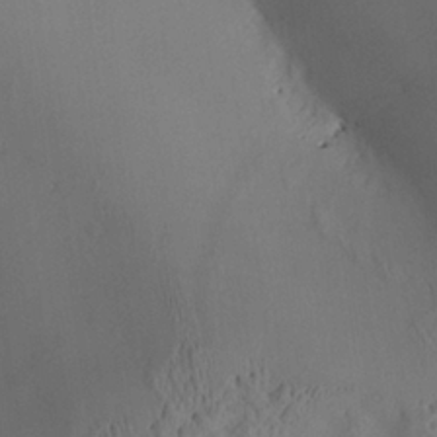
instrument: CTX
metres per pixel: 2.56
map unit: Aa
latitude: 25.5560
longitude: -133.6505
